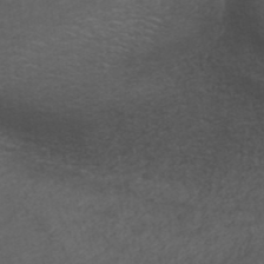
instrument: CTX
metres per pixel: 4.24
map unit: ANa
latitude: 38.7813
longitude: 23.3699
